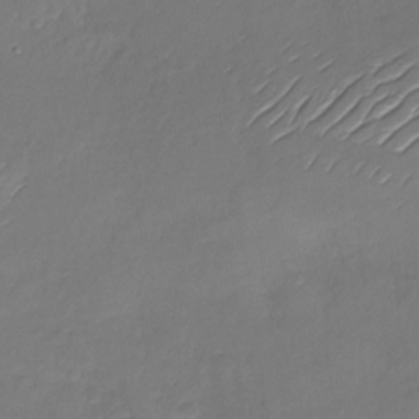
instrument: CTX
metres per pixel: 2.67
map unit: Nhu
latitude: -28.1039
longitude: -61.0080
